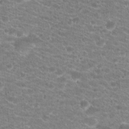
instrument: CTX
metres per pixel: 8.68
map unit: Hto
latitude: 20.2712
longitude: -39.0647
